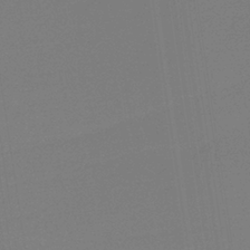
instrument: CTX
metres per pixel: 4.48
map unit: HNb
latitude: -37.1431
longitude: 54.9920
